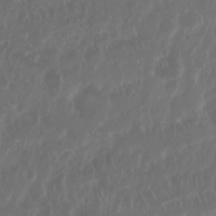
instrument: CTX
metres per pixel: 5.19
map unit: Nhu
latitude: 25.3292
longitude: -62.2712
